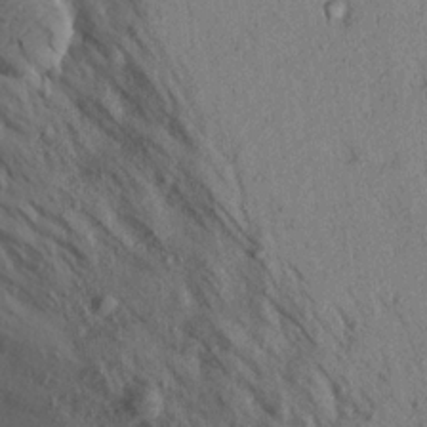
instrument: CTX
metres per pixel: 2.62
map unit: Aa
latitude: 17.4049
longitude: -147.4238
